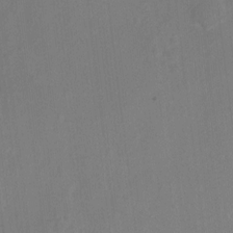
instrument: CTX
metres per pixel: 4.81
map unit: Hto
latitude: 4.1956
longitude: -33.3104
